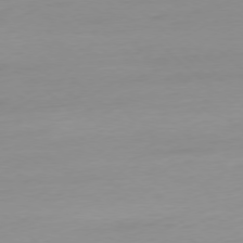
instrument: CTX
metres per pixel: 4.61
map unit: Ap
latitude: -77.8611
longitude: -67.3670
